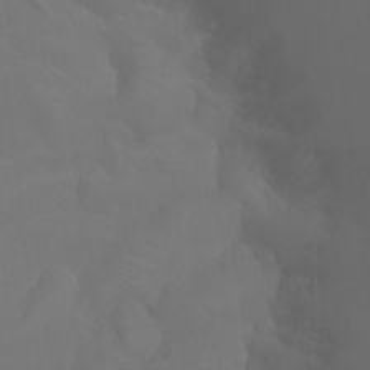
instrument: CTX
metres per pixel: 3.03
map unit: Ht
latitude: -7.6533
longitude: -29.5938
